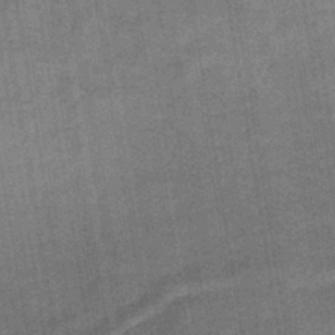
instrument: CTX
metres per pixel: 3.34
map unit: lHb
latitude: -40.0283
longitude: 74.6141
